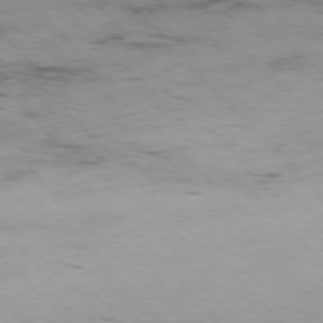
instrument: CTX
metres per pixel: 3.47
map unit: Hpe
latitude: -77.4076
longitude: 12.2173
